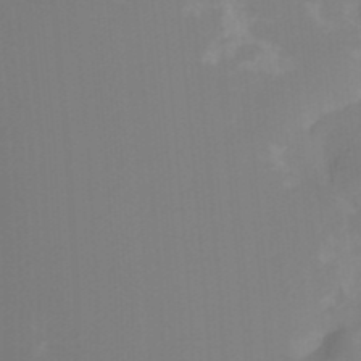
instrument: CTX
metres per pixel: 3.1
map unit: HNhu
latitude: -27.3887
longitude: 74.3685
